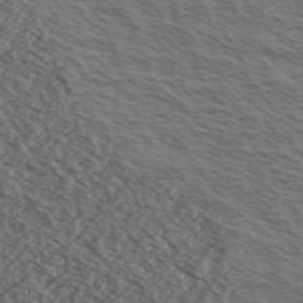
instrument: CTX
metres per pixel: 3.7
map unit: Ave
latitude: 38.2900
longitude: -109.7827
